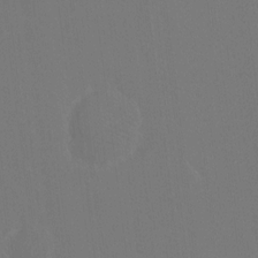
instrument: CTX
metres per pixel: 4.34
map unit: HNhu
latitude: 7.9528
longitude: 4.3117
